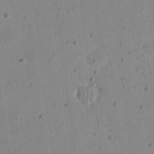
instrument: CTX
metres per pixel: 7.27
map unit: eHh
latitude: 20.6491
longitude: -69.9717
